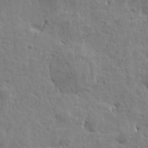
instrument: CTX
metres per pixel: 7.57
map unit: Htu
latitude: 0.2144
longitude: -178.2523
